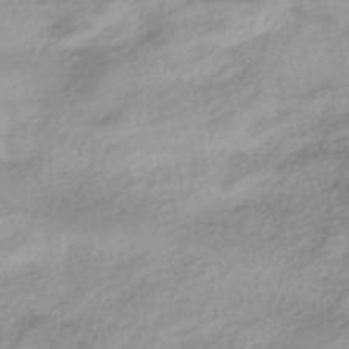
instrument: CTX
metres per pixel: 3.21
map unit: HNhu
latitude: -40.3117
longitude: 93.1431
